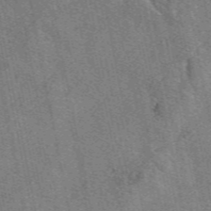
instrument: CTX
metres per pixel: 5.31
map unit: eAb
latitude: 49.5938
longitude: 105.0297
